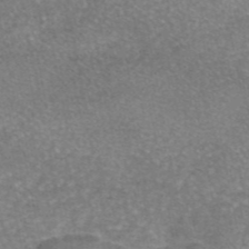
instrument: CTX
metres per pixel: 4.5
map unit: eAb
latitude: 45.6694
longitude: 104.3684
